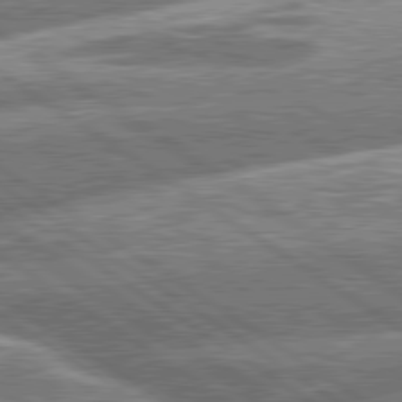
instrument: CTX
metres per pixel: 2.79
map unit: lApd
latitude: 79.9717
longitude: -159.1970
